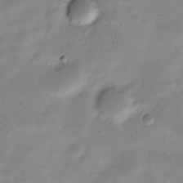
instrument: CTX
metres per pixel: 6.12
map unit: Nve
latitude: -23.5399
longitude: 105.7666
